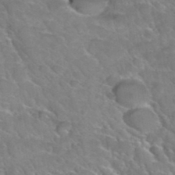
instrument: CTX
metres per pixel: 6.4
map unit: Hto
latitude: 35.9150
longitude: -47.1781
